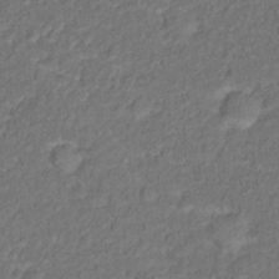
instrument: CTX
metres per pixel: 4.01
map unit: Hto
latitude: 12.6680
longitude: -37.8206
